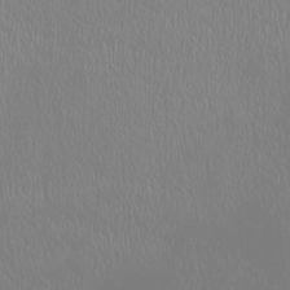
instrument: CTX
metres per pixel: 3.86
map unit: HNhu
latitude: -1.0487
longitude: 1.1243
